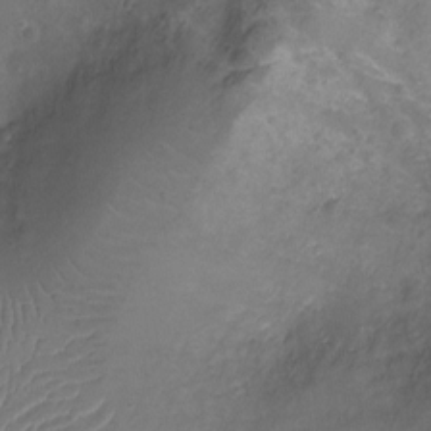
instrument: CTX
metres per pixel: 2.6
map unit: Ht
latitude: -9.1053
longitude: -20.1011
